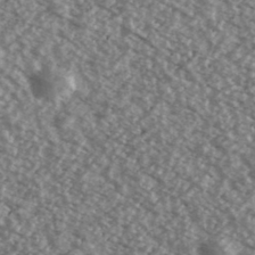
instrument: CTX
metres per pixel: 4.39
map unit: Ave
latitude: 39.5560
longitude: -111.4993
